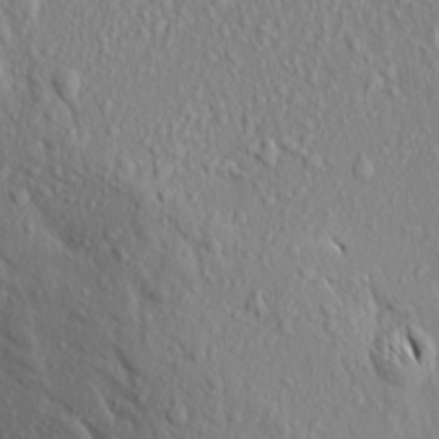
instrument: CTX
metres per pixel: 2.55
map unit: Aa
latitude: 17.6883
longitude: -147.8773
